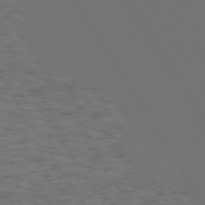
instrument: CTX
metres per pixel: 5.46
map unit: Hpe
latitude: 73.0270
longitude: -128.2900
